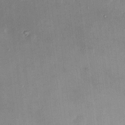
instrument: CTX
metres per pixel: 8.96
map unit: eHh
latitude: 10.4223
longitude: -72.1956
